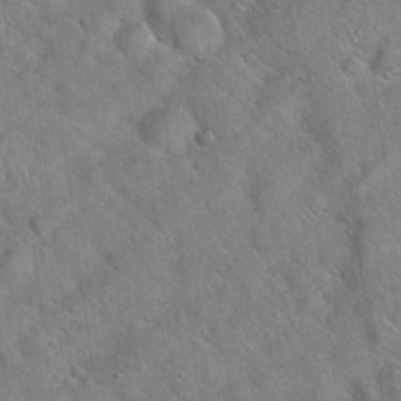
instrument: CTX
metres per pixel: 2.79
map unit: Hto
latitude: 20.1767
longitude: -53.0648
